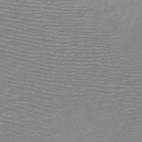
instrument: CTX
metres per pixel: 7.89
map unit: HNb
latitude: -48.2362
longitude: -43.1403
